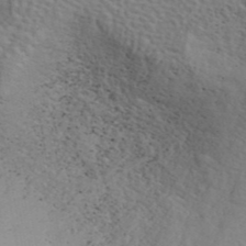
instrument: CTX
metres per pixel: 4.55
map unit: ANa
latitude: 42.1578
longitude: 55.4266
